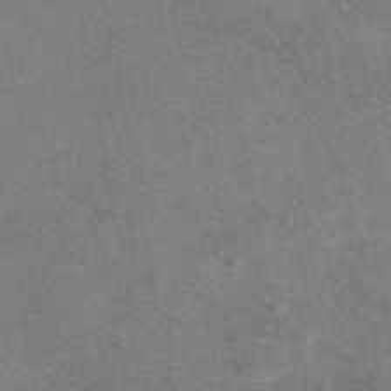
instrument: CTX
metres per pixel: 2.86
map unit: eAb
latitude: 49.0836
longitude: 121.3698
